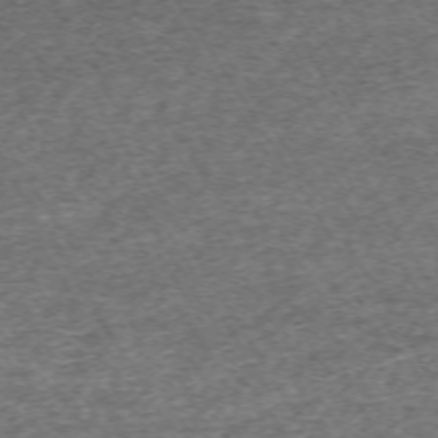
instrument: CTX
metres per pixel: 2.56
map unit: Hpe
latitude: -70.4818
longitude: 13.6722
